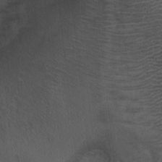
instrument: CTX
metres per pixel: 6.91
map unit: Ht
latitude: -0.4440
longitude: -17.5560
